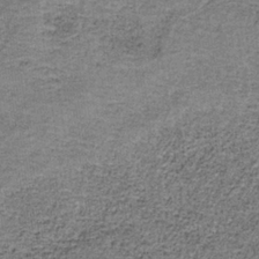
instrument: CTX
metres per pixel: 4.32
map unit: HNb
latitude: -35.1620
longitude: 53.0486
